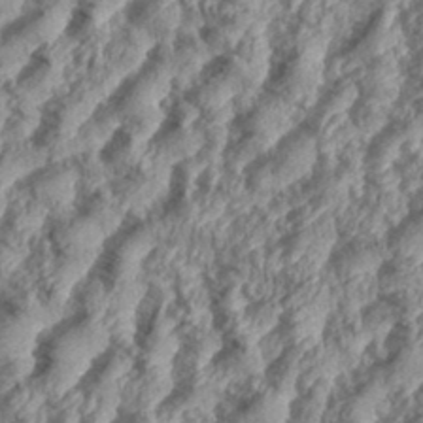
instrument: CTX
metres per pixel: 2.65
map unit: eHh
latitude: 35.7071
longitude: -137.3671
